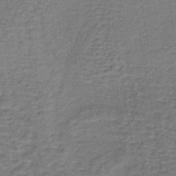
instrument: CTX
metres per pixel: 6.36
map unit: lHb
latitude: -40.6140
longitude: 59.3698
